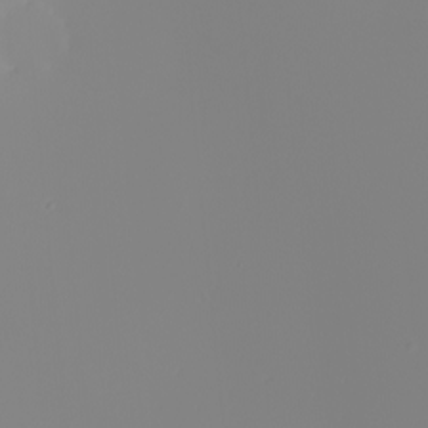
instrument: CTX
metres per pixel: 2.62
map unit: Nhu
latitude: -6.3873
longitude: -95.7450
